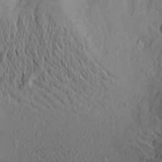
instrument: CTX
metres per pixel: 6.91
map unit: Aa
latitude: 24.9135
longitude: -147.2537
